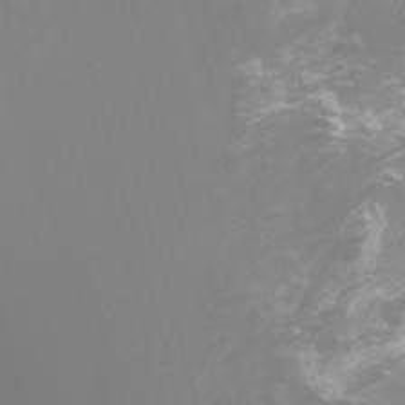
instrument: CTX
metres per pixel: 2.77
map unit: Nhu
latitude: -7.8233
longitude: -75.7072
